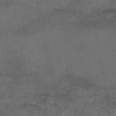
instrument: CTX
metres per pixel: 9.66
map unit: eAb
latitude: 43.2348
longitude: 104.6329
